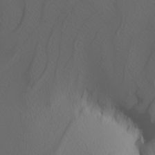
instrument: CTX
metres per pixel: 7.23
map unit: Nhu
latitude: -4.3495
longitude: -90.7624
